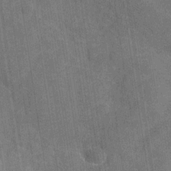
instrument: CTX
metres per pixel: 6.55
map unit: Hve
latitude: -29.5210
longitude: 92.5385
